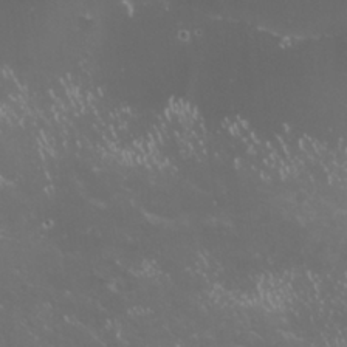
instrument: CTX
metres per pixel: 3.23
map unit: Nhu
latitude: 27.4615
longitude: -60.4223
